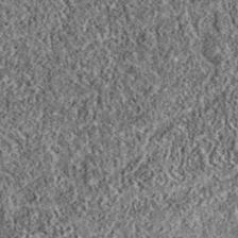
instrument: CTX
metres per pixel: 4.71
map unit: eAb
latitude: 36.1389
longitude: 110.8408
